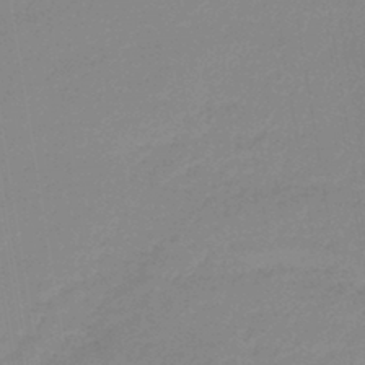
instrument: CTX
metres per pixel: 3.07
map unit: lHb
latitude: -44.5952
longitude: 60.1417
